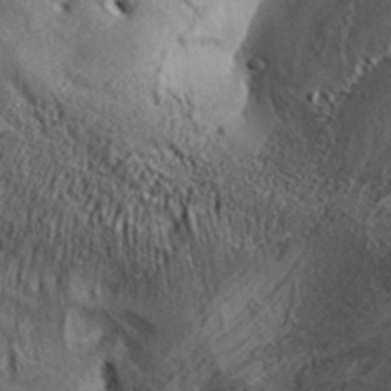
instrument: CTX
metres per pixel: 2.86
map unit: Aa
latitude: 32.8569
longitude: -134.8758
